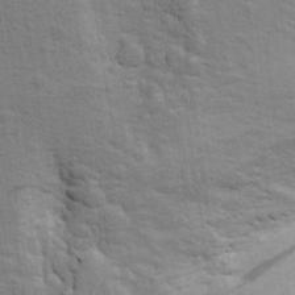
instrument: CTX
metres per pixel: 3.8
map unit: Aa
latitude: 24.6301
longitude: -147.0459
